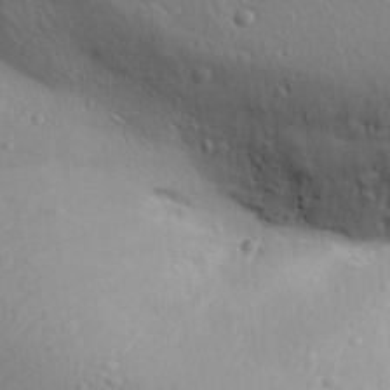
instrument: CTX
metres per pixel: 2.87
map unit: Aa
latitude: 31.5938
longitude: -145.1970
